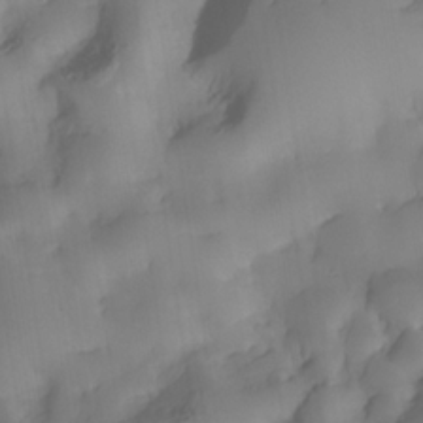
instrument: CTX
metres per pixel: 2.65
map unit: Nhe
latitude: -33.7667
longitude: -143.3104
